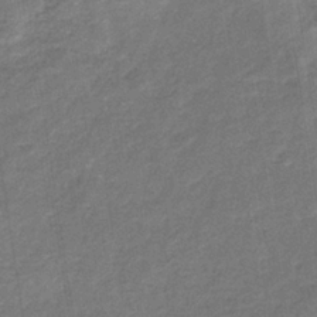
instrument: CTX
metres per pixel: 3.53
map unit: eHb
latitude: -33.7667
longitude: 74.7086
